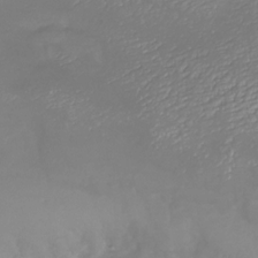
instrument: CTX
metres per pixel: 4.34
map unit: Nhu
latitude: -27.0486
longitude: -57.5182
